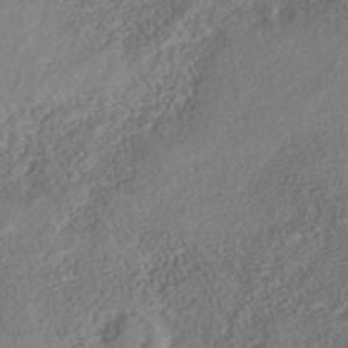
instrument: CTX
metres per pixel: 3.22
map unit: Nhe
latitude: -40.8786
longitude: -110.5546
